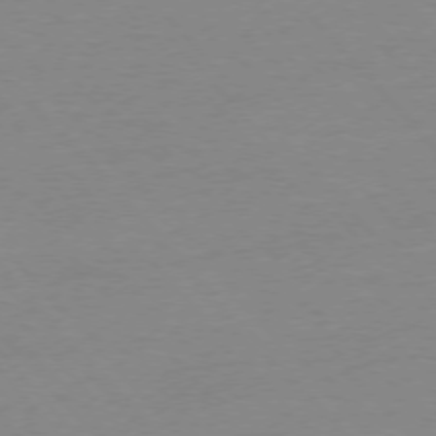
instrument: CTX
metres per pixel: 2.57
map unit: Ap
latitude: -76.5385
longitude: -93.4048
